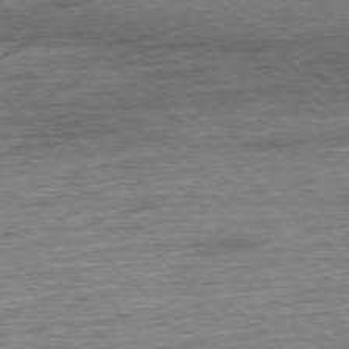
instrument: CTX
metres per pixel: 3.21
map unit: Hpe
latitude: -78.4818
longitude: -23.1592
